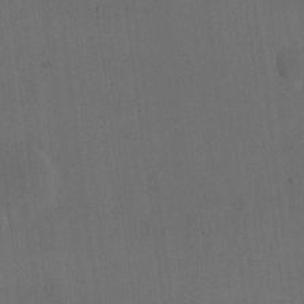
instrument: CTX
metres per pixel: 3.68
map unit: eHh
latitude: 18.5923
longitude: -65.5938
